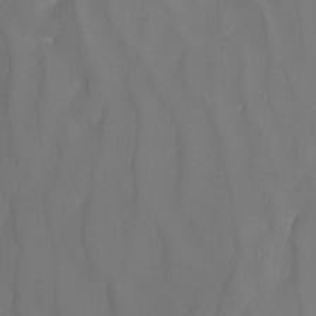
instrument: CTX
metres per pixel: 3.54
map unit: Nhu
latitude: -14.0283
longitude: -59.4993
